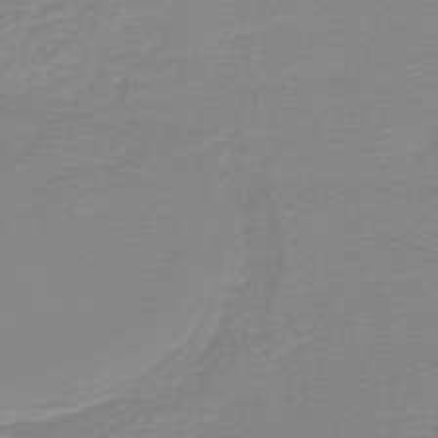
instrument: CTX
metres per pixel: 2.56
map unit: lHb
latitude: -44.5196
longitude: 55.1809
